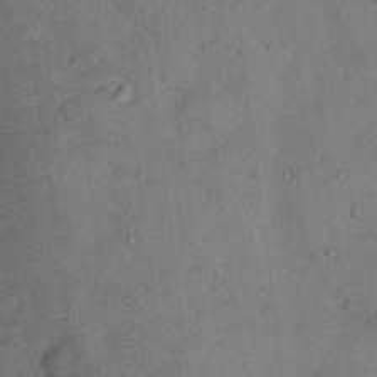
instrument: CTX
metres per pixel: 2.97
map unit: Nhu
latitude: 13.1970
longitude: -27.3293
